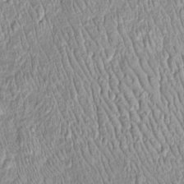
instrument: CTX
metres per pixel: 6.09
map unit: Htu
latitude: -4.7274
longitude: 158.6896
